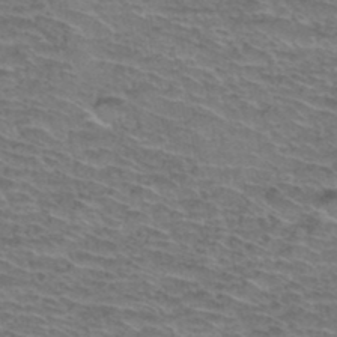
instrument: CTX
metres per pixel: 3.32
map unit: Hto
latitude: 37.0270
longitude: -46.0633
